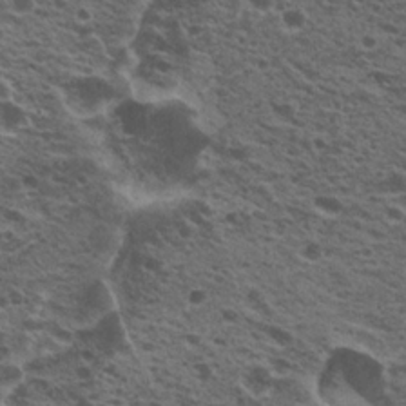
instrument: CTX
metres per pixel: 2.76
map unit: Nhu
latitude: 19.6694
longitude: -31.0837
